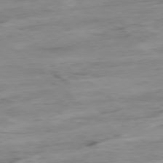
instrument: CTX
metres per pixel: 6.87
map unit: Hpe
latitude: -78.5007
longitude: -18.9513
